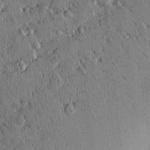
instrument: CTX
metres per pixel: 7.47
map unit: eHh
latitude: 0.4790
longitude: 15.1242
